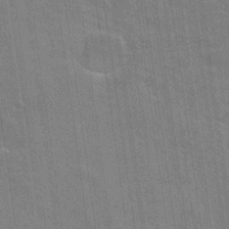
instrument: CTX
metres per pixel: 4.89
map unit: Hto
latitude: 25.9339
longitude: -43.1403
